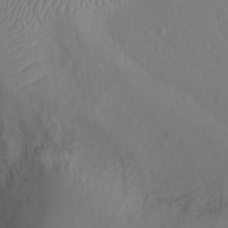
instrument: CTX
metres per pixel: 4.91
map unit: Ht
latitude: -9.5210
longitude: -22.8569
